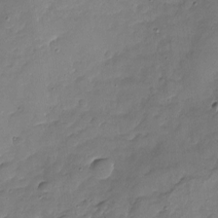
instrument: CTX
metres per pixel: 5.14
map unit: Nhu
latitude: -17.5777
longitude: -57.3292
